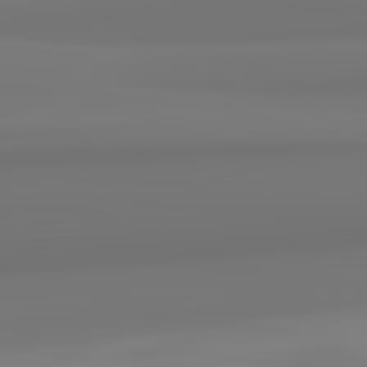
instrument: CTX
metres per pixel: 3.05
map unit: lApd
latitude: 82.5734
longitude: 170.7652
